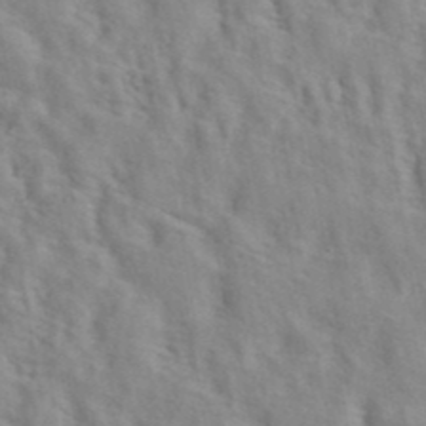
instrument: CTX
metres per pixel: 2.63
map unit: ANa
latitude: 40.8569
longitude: 28.9542
